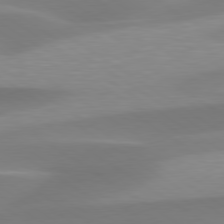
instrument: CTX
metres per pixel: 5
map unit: lApd
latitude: 79.6505
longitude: -92.7435
